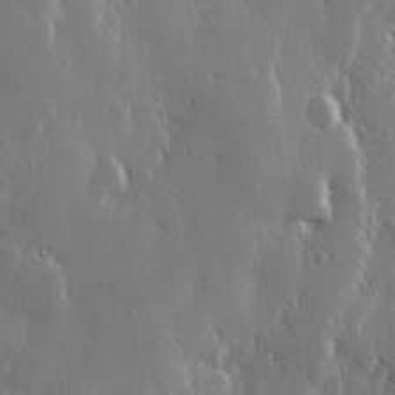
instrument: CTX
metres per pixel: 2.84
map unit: Hve
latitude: 27.0836
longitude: 150.1228
